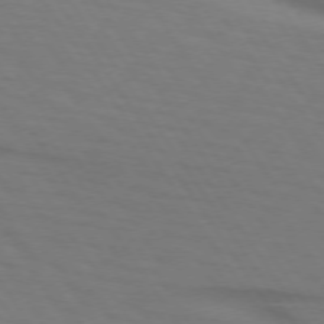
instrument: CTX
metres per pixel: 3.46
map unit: lApd
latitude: 73.2726
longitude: -75.9150
